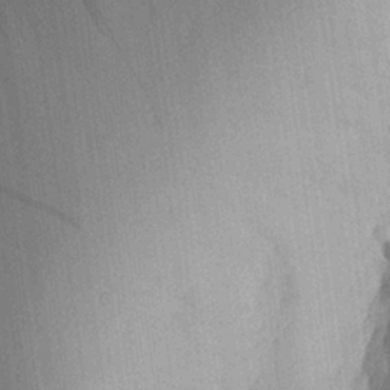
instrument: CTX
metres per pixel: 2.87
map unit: Aa
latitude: 25.4615
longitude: -145.0080
